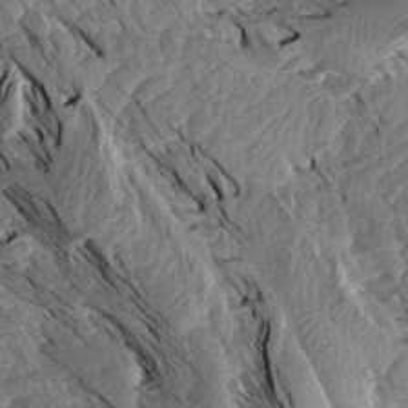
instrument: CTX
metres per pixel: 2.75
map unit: Aa
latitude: 14.2334
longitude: -140.7813
